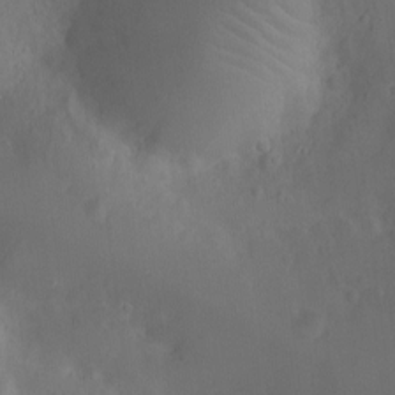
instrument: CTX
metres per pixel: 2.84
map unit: Ht
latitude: -9.3887
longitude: -21.7639
